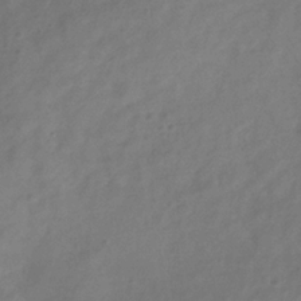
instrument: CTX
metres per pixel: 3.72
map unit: Hve
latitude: -32.9731
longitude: 90.1417
